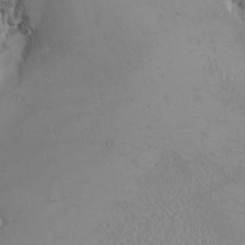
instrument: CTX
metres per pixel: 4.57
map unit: Nhu
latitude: -5.7099
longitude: -91.0081
